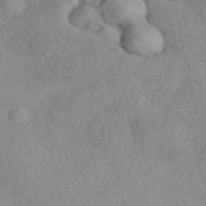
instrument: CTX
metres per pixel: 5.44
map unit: eAb
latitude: 40.4978
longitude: 109.1809
